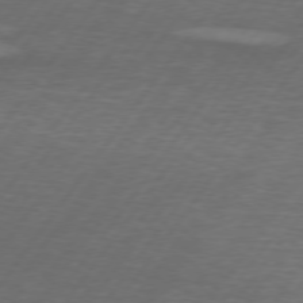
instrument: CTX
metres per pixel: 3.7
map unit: lApd
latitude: 74.4979
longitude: -78.7624
